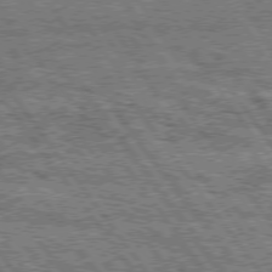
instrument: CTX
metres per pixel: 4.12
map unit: Hpe
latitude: 74.7246
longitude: -154.7435
